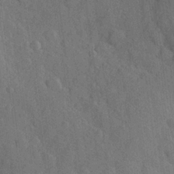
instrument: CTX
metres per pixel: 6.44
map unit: Hve
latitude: 24.5545
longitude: 149.0676
